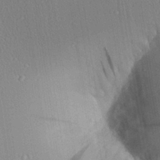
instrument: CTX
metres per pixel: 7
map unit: Ave
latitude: 23.8016
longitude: -136.1011
